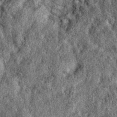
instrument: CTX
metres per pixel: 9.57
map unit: eAb
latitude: 39.0647
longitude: 109.1242
